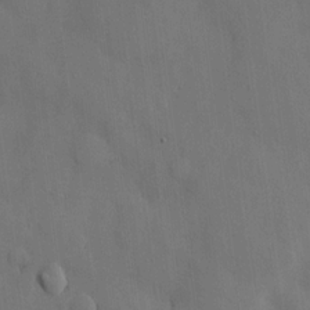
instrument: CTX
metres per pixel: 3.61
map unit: HNhu
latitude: 14.8947
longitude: 11.7100
